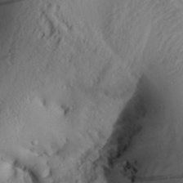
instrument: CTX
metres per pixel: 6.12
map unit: Aa
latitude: 30.0255
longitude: -134.1577
